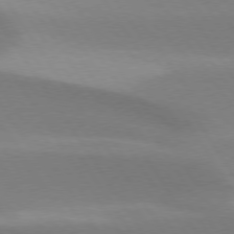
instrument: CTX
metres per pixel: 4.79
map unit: lApd
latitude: 75.4049
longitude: -66.5167
